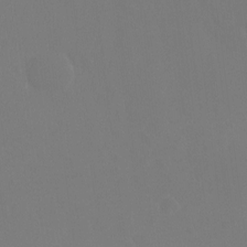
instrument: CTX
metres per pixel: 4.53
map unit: Ht
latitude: -15.8990
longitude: -50.2144
